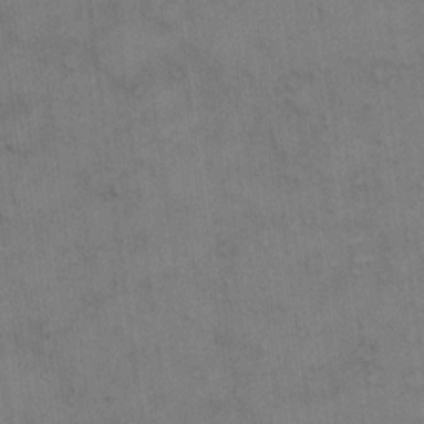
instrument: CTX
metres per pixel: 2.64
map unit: eHh
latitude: 14.8380
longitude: -62.7058
